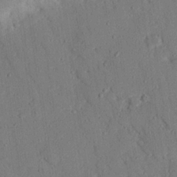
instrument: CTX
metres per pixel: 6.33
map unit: eHh
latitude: 25.5560
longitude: -79.8961
